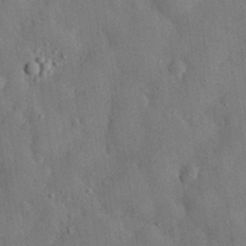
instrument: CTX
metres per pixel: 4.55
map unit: eHh
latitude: 30.4601
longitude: -77.5182
